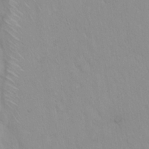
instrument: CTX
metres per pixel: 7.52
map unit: Hto
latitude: 16.8758
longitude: -57.9528
